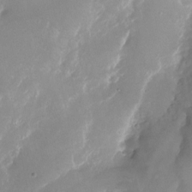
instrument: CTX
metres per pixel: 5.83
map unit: Nhu
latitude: -24.2550
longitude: -73.1404
